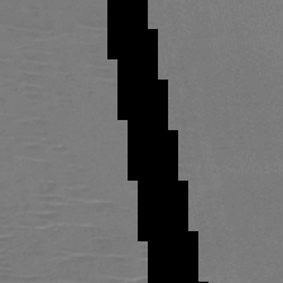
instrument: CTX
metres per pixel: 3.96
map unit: HNb
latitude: -47.1620
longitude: -41.6693
